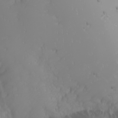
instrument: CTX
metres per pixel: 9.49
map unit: Nhu
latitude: -0.2740
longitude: -75.9906
